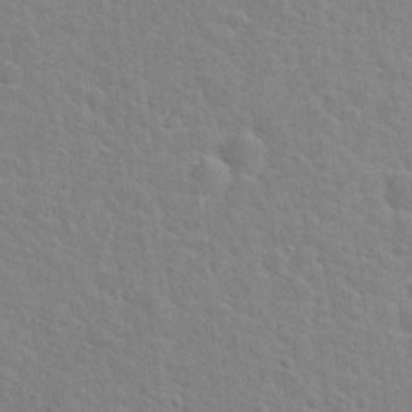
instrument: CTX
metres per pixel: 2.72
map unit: Hto
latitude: 21.8961
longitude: -47.5560
